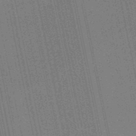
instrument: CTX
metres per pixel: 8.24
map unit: eHb
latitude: -49.6911
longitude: 74.0472
